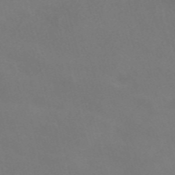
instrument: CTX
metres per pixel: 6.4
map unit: Nve
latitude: -57.0297
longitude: 51.8044
